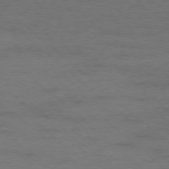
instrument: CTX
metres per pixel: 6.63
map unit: Hpe
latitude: -78.0661
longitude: -20.1767
